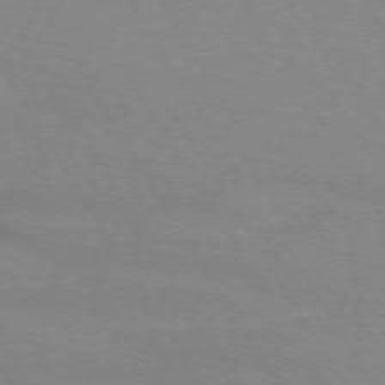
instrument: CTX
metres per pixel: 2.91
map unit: lApd
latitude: 72.3279
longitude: -56.4601
